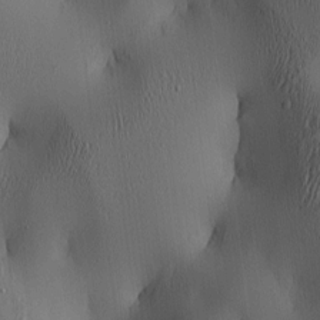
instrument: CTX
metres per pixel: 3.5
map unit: lAa
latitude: 5.1025
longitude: -112.6490
